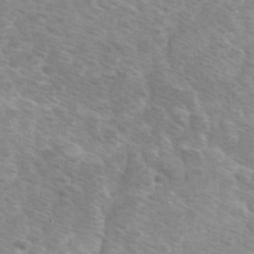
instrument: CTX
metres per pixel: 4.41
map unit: Ave
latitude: 1.1592
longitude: -112.0255
